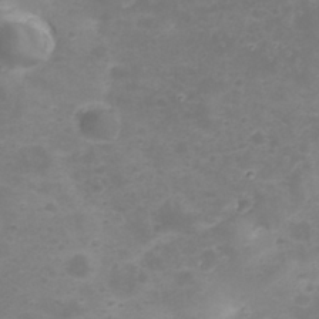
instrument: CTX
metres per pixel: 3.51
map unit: Nhu
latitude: 23.1592
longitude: -61.7260
